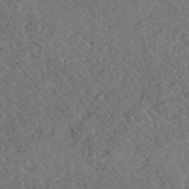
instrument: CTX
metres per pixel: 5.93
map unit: ANa
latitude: 40.4034
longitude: 18.8219
